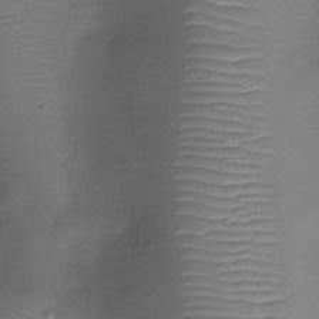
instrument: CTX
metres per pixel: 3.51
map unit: Ht
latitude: -10.0661
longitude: -20.8569
